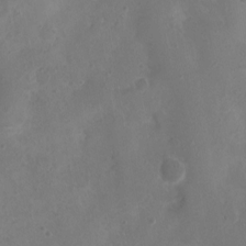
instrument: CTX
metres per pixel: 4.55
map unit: Nhu
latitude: 2.6679
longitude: -15.1026
